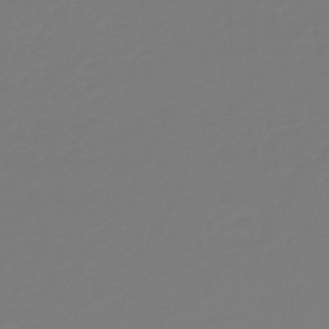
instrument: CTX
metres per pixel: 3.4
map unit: HNb
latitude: -46.6329
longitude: 56.3117
